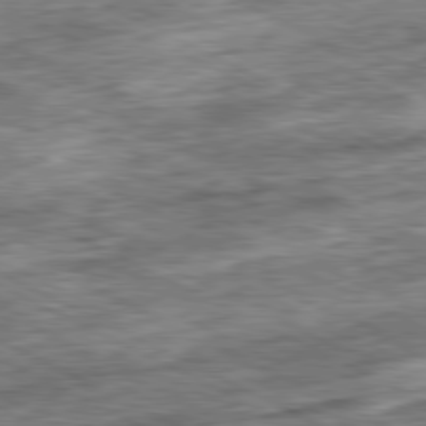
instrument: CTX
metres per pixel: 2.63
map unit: Ap
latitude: -81.2376
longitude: -88.8002
